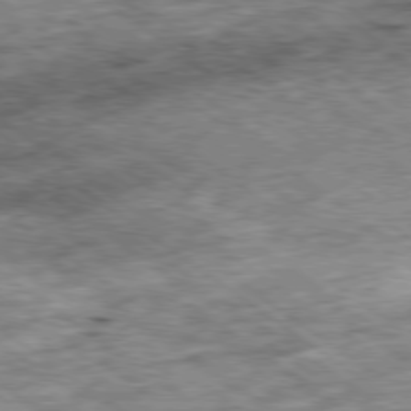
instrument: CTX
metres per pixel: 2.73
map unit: Ap
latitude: -79.6533
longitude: -76.3278
